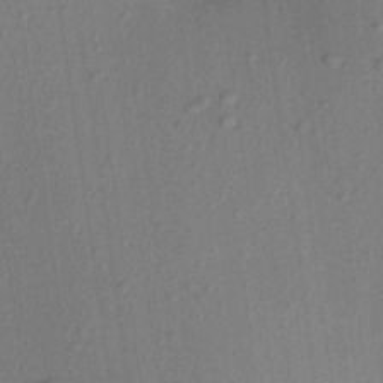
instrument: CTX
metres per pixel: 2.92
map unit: Aa
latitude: 22.8002
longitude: -146.6491
